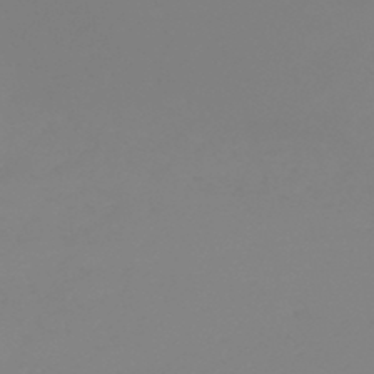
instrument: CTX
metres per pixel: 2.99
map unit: lHb
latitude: -45.0298
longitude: 79.0864
